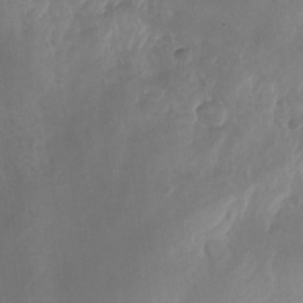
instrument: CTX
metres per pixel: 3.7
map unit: Nhu
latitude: -25.8044
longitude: -70.7624
